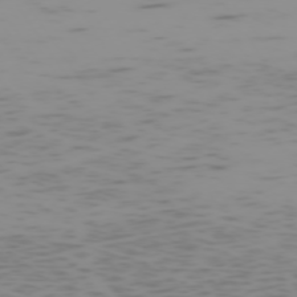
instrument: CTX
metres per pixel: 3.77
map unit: Hpe
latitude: -74.0472
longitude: 7.7477
